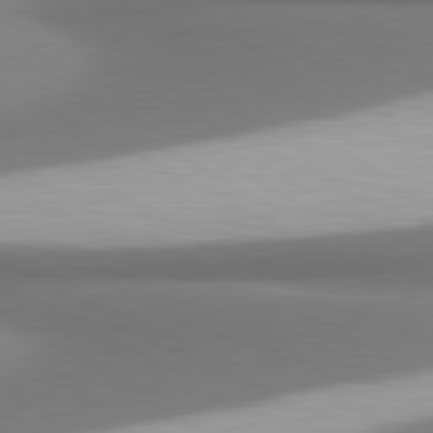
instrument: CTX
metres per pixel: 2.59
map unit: lApd
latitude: 80.6679
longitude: 177.6911
